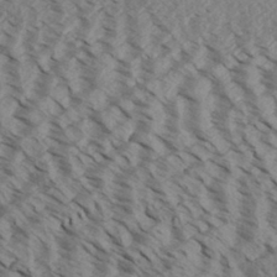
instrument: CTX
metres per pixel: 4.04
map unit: Aa
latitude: 32.4979
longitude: -138.3278
